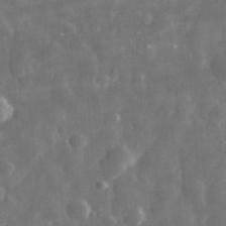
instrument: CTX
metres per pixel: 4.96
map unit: eHh
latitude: 31.8773
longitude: -71.4426
